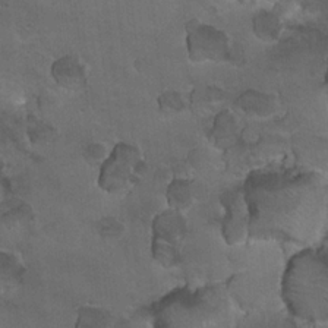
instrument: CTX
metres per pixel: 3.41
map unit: Hto
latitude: 19.5749
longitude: -32.4034
